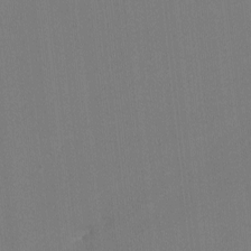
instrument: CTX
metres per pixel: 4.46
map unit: lHvf
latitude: -11.5399
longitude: -103.3104
